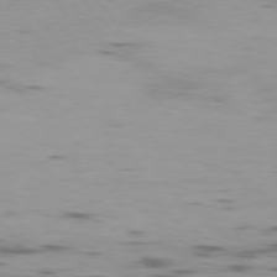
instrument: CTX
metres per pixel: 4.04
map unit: Ap
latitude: -76.4818
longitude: -69.8583
